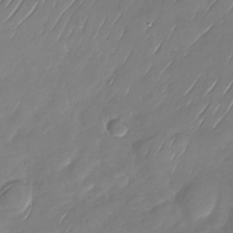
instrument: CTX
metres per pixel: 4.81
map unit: Nhu
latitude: -28.2551
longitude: -62.1956
